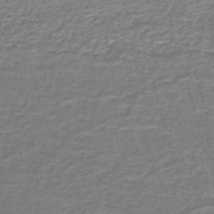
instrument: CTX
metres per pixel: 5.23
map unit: lHb
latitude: -43.2187
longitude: 55.5777
